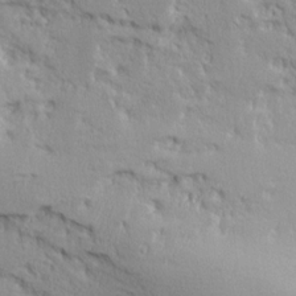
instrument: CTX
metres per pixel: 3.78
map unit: Ave
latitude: 20.6302
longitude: -137.0459
